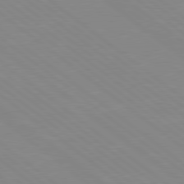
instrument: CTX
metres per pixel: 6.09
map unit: Hpe
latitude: 78.7058
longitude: -124.3278
